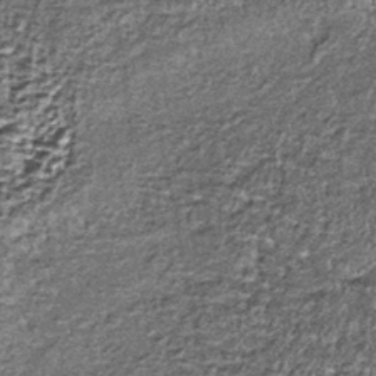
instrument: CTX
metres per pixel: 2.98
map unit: lHb
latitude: -39.4454
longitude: 65.1054
